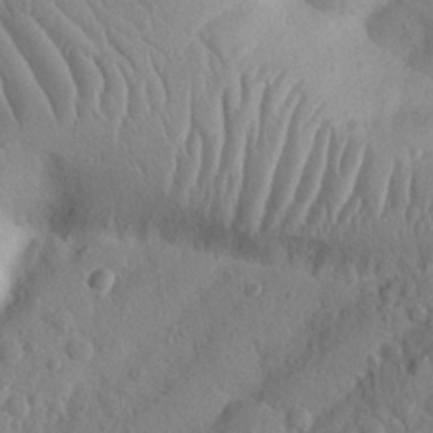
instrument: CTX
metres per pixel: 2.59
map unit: Nhu
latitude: 21.8773
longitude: -75.8772
